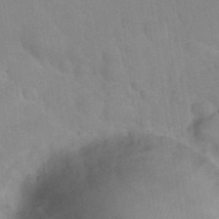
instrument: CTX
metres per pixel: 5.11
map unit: Nhu
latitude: 26.7057
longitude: -56.2522
